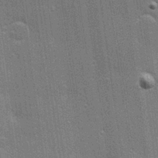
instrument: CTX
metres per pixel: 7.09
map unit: Hve
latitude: 28.1389
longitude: -92.9513
